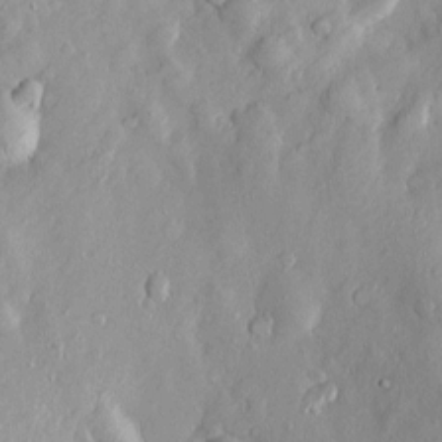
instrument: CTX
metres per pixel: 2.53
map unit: Htu
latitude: -4.9730
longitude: 158.0094
